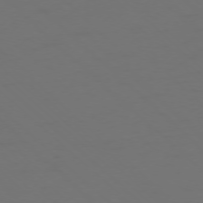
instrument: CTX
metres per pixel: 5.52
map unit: Ap
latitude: -76.0283
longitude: -79.4238
